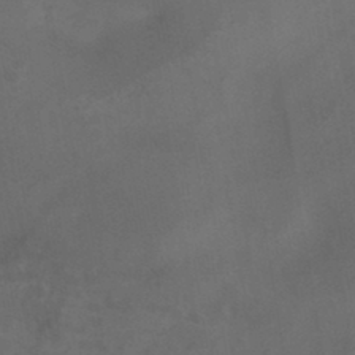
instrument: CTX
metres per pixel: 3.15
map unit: HNb
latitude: -44.6707
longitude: -37.0270
